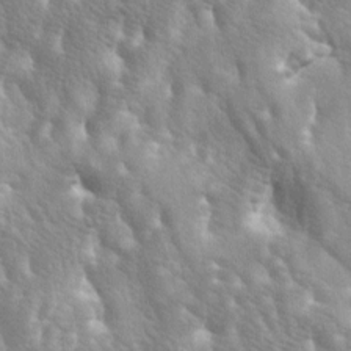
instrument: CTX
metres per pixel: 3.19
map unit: lAa
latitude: -6.2739
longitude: -125.5182
